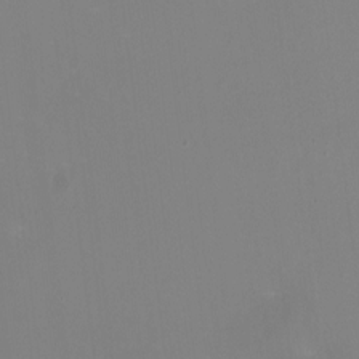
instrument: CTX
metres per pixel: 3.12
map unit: HNhu
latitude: -0.8975
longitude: -5.0647
